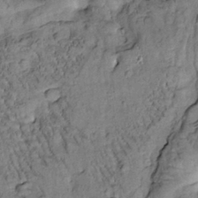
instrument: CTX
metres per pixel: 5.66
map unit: Htu
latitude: -1.7856
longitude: 173.6722
